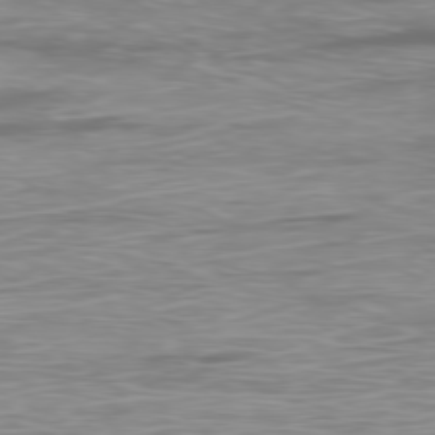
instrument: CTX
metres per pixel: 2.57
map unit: Ap
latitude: -79.4643
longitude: -74.1011
